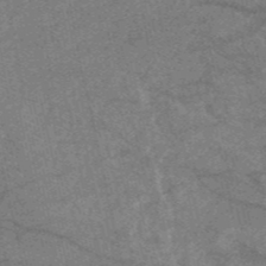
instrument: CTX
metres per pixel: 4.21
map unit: HNb
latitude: -53.0108
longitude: -48.1767
